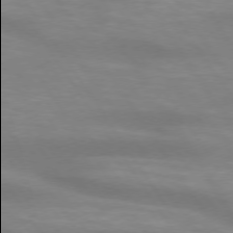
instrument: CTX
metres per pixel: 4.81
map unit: lApd
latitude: 73.8773
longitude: -53.9906
